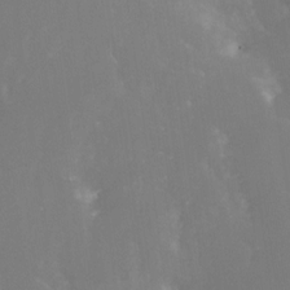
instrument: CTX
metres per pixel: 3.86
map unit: Nhe
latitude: -27.3131
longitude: -109.4237
